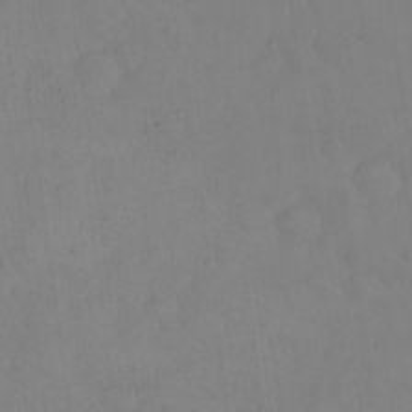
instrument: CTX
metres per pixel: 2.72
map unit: Nhu
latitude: 23.8772
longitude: -62.5357
